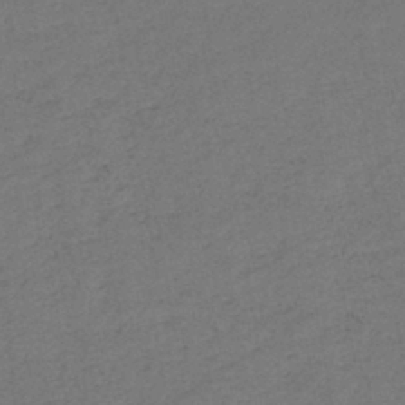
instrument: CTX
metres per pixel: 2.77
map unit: eHb
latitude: -41.3698
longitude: 79.6721
